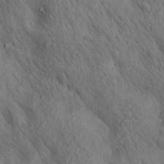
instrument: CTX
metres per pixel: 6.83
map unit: lAa
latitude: 21.2159
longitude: -138.6113
